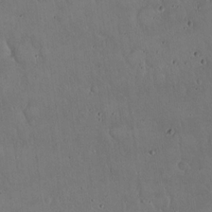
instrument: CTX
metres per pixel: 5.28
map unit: Hto
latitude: 16.6679
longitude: -59.3671
